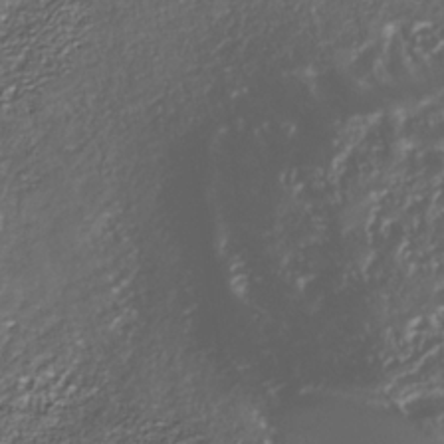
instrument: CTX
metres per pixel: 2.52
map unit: Nhe
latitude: -35.6155
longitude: -90.5357
